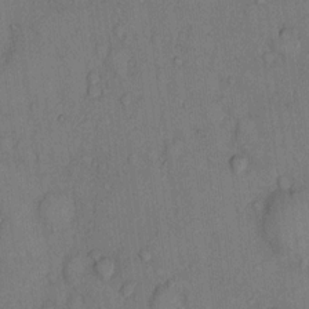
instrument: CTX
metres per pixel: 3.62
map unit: Hto
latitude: 10.3845
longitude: -58.5168
